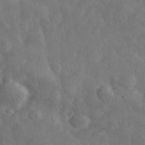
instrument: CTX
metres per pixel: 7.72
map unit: eHh
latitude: 33.7072
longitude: -68.9703
